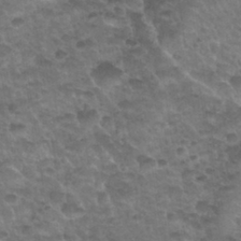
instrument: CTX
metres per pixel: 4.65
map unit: Nhu
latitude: 30.8380
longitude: -52.3090
